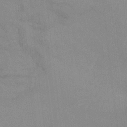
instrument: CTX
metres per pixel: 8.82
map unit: Nhu
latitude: -15.5210
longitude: -50.2333
